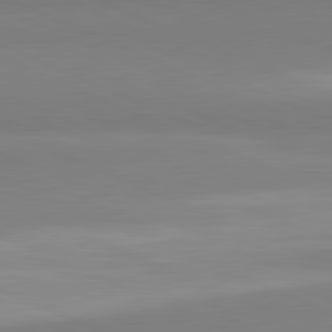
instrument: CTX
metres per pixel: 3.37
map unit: lApd
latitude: 82.1011
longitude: 178.5762
